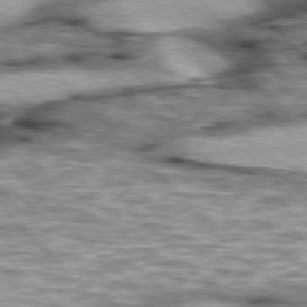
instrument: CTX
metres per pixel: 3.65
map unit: lApd
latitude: 76.6490
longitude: -50.5167
